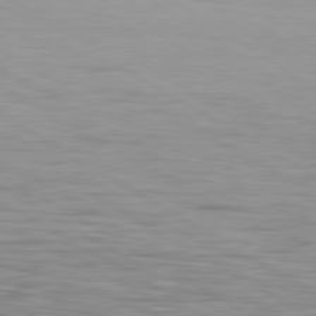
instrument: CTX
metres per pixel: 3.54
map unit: lApd
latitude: 80.5168
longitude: 160.8408
